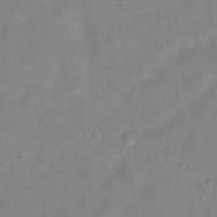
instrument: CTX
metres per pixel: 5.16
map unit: Hto
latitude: 17.8961
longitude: -38.6112
